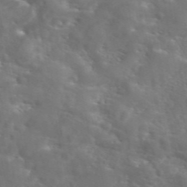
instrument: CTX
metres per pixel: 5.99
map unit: eAb
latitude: 45.5938
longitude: 125.6722
